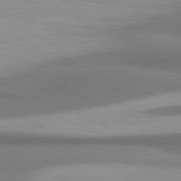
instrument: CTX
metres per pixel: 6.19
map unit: lApd
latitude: 81.3859
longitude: 170.9164
